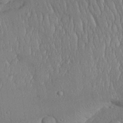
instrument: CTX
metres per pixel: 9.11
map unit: Aa
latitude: 31.3860
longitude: -144.3089
